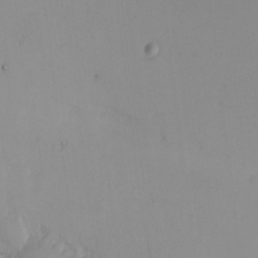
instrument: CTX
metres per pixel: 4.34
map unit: Nhu
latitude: -0.7464
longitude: -74.5357
